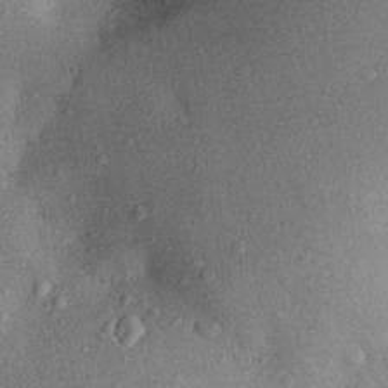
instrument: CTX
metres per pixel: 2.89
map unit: Aa
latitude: 28.8947
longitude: -144.1578
